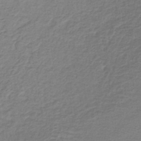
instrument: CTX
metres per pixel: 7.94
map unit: lHb
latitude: -40.1039
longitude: 61.5777
